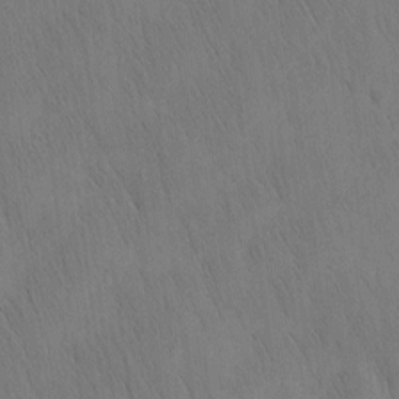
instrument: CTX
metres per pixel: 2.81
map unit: Nhu
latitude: -4.4062
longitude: -151.0269
